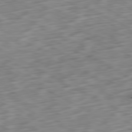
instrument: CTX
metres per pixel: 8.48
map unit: Ap
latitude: -80.8408
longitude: -70.8380
